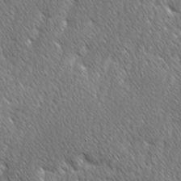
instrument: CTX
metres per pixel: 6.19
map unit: lAvf
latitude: -1.6344
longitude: -114.8191
